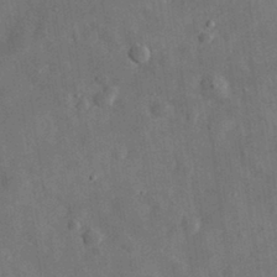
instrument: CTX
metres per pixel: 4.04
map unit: eHh
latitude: 30.1956
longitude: -77.4993
